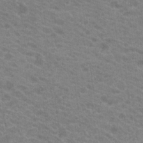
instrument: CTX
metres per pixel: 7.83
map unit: Hto
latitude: 20.2334
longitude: -37.5560
